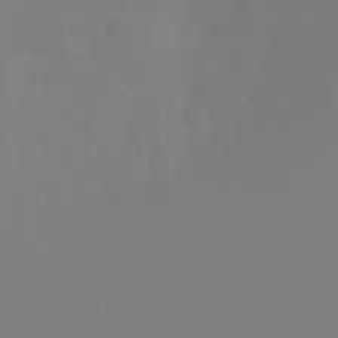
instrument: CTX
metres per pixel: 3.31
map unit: Ht
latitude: -10.3117
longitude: -34.6679
